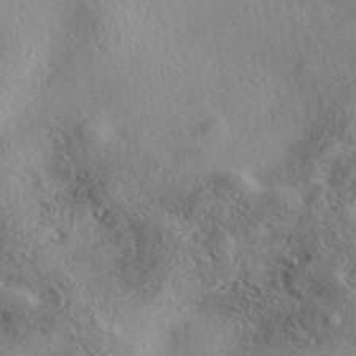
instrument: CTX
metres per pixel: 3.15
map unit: eAb
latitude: 39.6316
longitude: 112.0472
